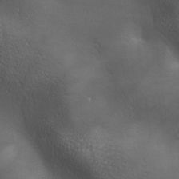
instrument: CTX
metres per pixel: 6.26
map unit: lAa
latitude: -6.7463
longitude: -121.9150
